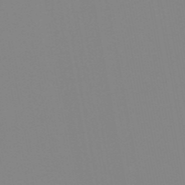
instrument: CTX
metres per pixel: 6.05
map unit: HNb
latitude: -54.3684
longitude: -49.1781
